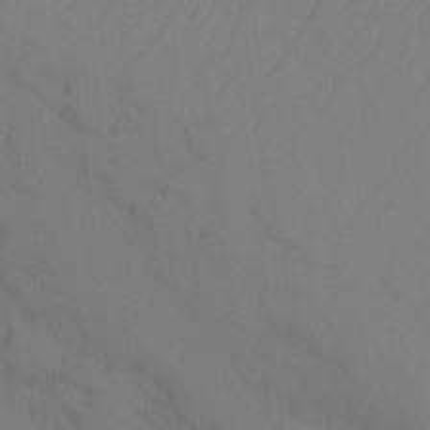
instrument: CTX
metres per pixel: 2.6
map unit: Ht
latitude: -14.8219
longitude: -49.9528
